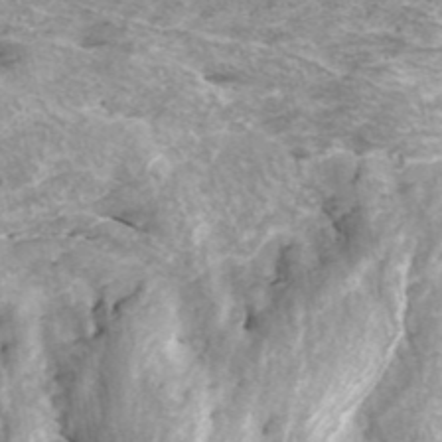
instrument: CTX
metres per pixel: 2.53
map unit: ANa
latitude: 45.0269
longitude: 29.7100
